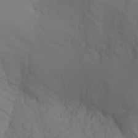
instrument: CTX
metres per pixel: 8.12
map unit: Aa
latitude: -6.5762
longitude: -85.2348
